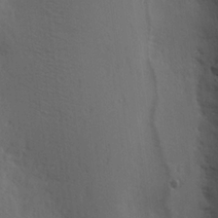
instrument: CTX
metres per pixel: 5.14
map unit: Hve
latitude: 2.2522
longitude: -124.2522
